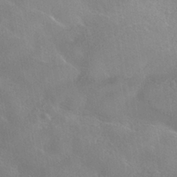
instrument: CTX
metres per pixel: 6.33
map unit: HNhu
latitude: -40.5763
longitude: 97.4266
